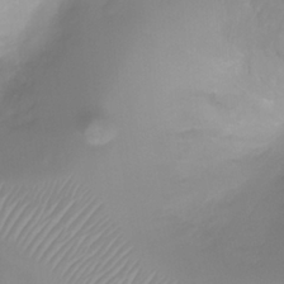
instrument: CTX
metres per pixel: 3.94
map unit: Ht
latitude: -1.1620
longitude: -19.5938
